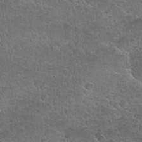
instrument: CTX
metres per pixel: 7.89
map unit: Nhu
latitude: 30.8191
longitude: -53.5371
